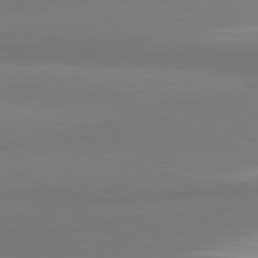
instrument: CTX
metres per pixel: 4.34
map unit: lApd
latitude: 81.3859
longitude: 177.8989
